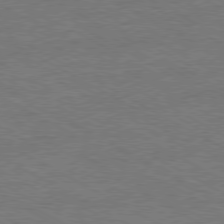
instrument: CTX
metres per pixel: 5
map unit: Ap
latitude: -80.3684
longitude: -86.3845
